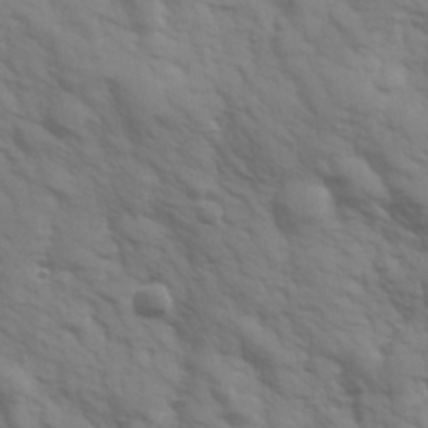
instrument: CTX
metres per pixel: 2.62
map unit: Hve
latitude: 32.4979
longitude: 150.3684
